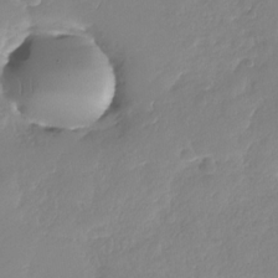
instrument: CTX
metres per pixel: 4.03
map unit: Nhu
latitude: -29.6722
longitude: -61.1214
